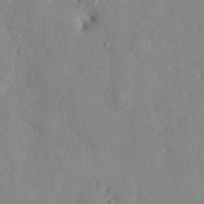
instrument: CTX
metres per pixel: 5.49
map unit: HNhu
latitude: 6.8002
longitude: -2.7435
